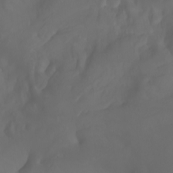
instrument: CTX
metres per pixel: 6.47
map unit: Nhu
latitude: -8.0283
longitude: -82.3845
